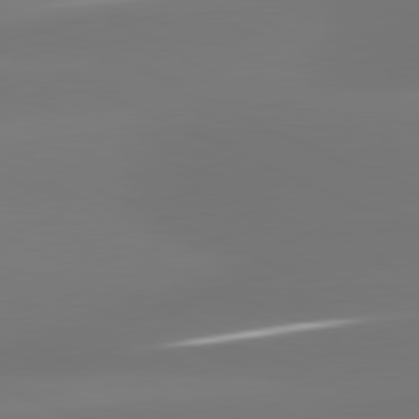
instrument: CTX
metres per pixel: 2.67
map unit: lApd
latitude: 81.4804
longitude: -165.1592
